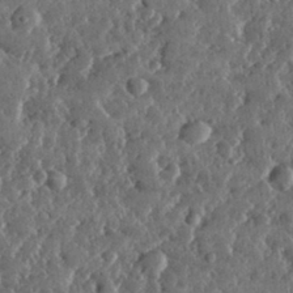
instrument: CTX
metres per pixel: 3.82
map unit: lHvf
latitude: 31.9906
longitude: -90.2711
